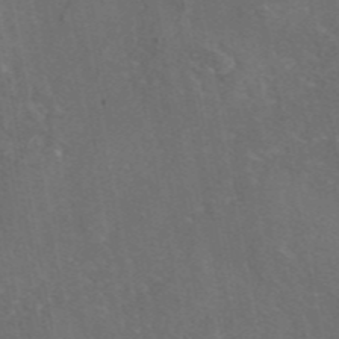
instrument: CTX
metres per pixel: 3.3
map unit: eAb
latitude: 46.2712
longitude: 108.1795
